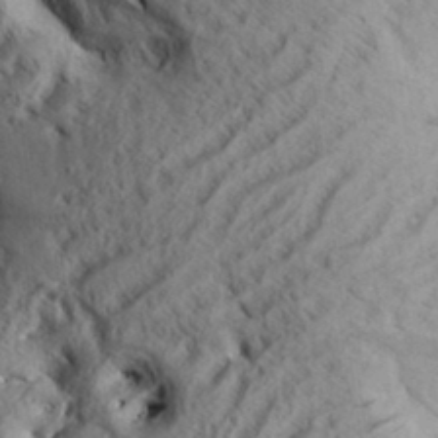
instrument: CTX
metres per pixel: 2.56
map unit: Aa
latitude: 33.2726
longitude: -137.6505
